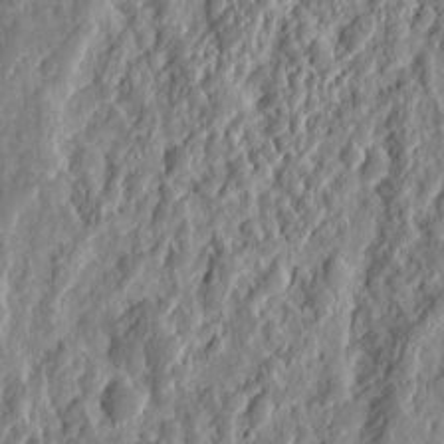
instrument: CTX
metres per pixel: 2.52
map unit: eHh
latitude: 10.0633
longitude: -73.6694
